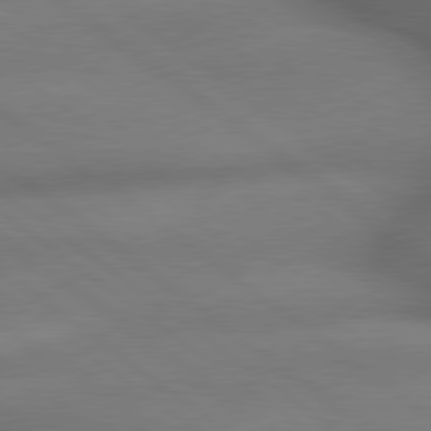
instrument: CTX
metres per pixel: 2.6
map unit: lApd
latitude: 79.4994
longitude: -167.4804
